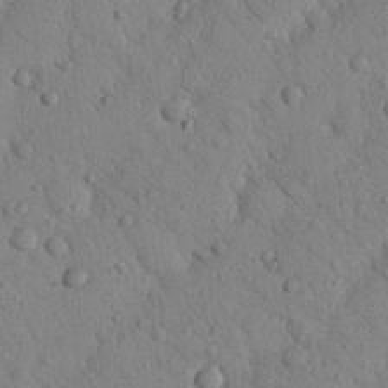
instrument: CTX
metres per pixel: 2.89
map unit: Nhu
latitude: 22.3467
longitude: -75.7639
